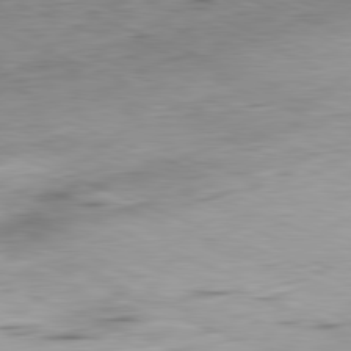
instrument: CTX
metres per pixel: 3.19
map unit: Ap
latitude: -81.7856
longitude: -70.3467
